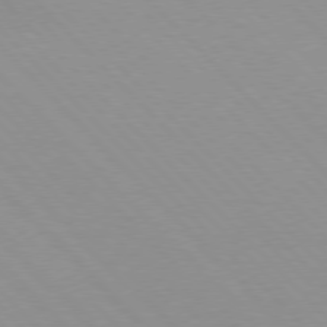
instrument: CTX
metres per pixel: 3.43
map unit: lApd
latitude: 76.5168
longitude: -85.4427
